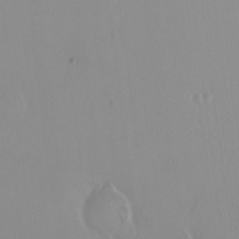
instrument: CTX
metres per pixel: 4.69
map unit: HNhu
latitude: 2.5545
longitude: 6.8786
